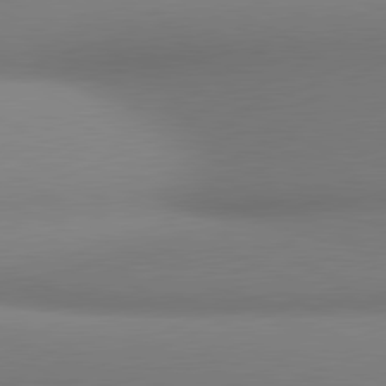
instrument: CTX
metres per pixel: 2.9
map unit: lApd
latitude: 80.8947
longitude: 132.3118
